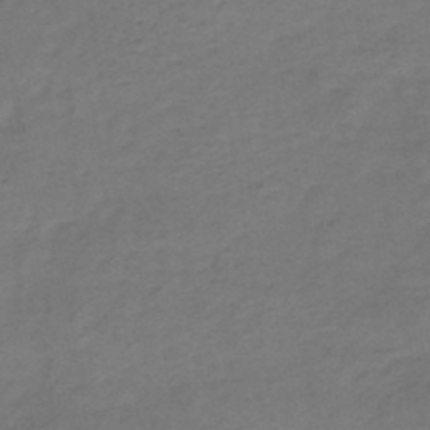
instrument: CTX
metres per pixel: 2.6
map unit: HNb
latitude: -47.5210
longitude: -38.8758
